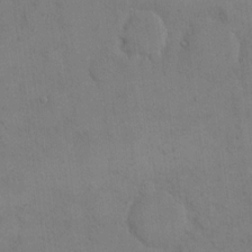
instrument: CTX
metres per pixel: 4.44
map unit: eHh
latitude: 16.6868
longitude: -66.8758
